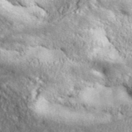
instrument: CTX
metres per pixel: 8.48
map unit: ANa
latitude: 42.8002
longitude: -86.8758
